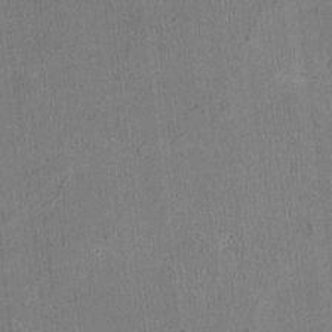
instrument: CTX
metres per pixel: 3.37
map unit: HNhu
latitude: -3.1431
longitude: -3.2915
